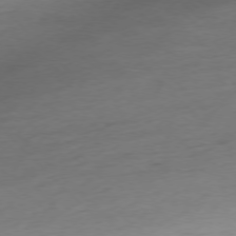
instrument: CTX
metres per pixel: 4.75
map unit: Ap
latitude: -77.0109
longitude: -79.9339
